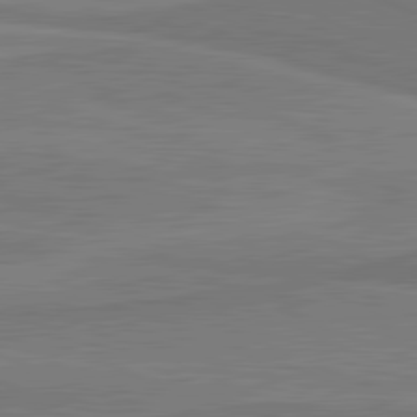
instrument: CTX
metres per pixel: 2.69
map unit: lApd
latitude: 81.6505
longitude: 168.1983
